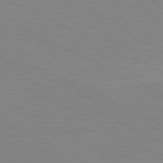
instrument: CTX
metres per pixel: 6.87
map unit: lApd
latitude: 81.1592
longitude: -172.5545
